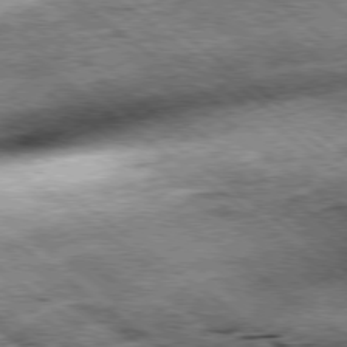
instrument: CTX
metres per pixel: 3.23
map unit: Ap
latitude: -79.3131
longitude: -51.2537
